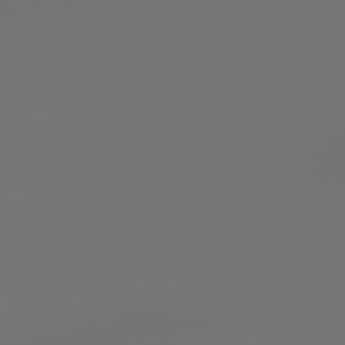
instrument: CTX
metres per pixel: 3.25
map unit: Hpe
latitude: 78.5924
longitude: 177.5210
